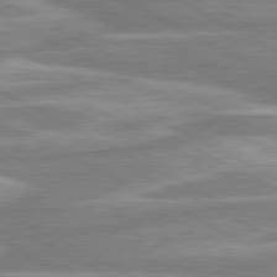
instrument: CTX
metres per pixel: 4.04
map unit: lApd
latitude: 80.5735
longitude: -174.4601
